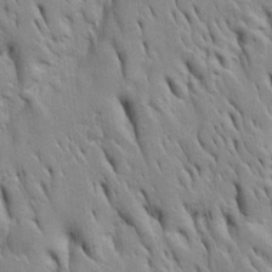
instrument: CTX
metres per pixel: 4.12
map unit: Htu
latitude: -4.4629
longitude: 151.0864
